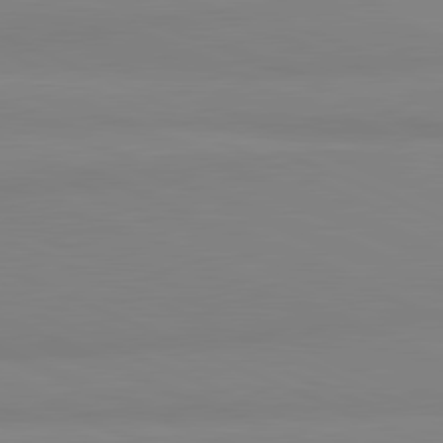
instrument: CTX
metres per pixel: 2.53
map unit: lApd
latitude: 81.8016
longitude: 178.0472
